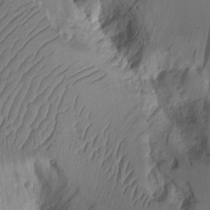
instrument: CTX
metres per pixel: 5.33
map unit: Aa
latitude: 9.2726
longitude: -127.0270
